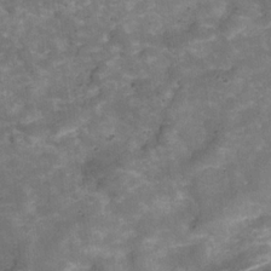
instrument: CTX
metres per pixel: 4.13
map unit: Hve
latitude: -30.2550
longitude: 93.7667
